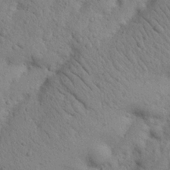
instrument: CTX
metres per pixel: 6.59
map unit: Nhu
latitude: 21.0837
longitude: -74.7435
